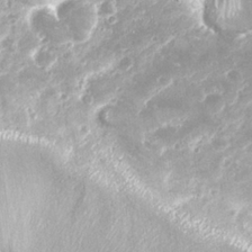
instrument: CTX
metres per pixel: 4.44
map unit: Nhu
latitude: 26.0822
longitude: -61.1403
